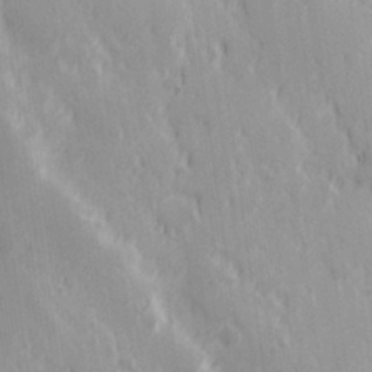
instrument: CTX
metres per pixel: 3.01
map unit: Hve
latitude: 25.5182
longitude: 146.2550
